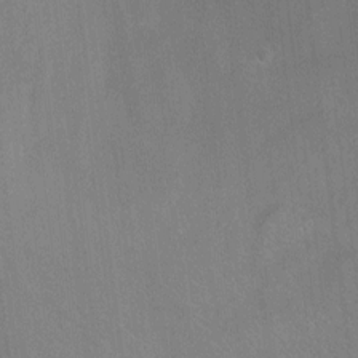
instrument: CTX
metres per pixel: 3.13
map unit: Ht
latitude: -0.9542
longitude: -33.4049
